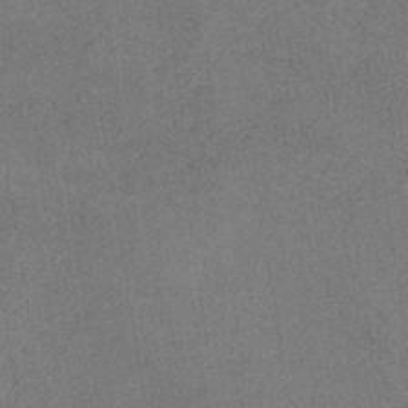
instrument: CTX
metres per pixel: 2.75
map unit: HNb
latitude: -33.8989
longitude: 54.7085
